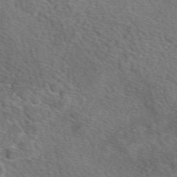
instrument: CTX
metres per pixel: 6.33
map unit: eAb
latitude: 49.6883
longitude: 113.1998
